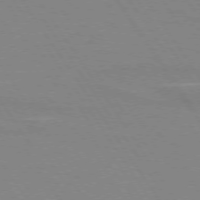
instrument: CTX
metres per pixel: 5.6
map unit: lApd
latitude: 73.7639
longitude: -56.6490
